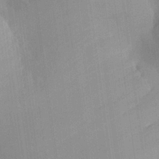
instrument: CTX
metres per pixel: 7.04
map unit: Ave
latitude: 24.0444
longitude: -135.2537
